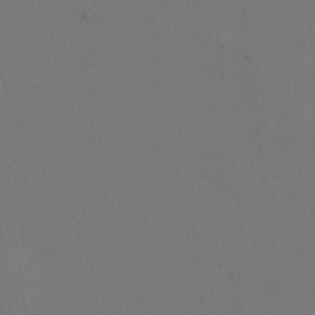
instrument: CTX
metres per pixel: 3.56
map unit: eHh
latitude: 4.8947
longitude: -65.8205
